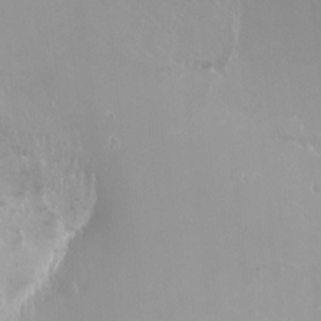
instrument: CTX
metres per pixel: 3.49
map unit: Ht
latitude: -15.0487
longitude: -41.3481
